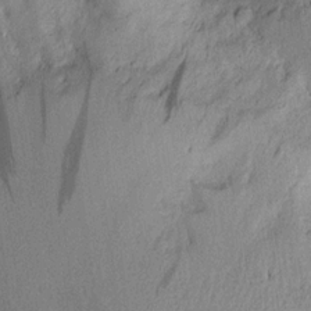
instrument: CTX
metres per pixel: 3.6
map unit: Aa
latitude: 18.5168
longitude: -142.9892
